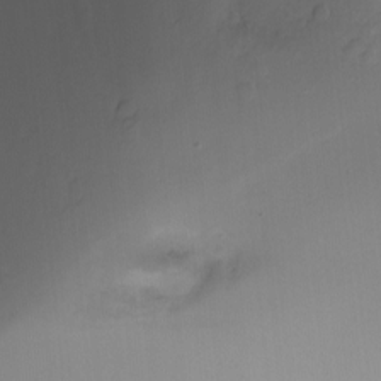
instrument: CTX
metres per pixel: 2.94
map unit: Nhu
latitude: -11.6911
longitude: -34.7435
